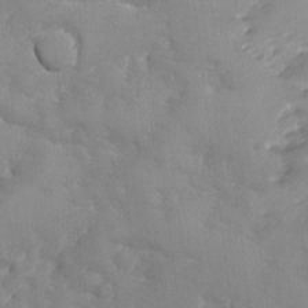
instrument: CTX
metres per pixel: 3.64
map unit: Ave
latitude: -8.4818
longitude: -117.4049
